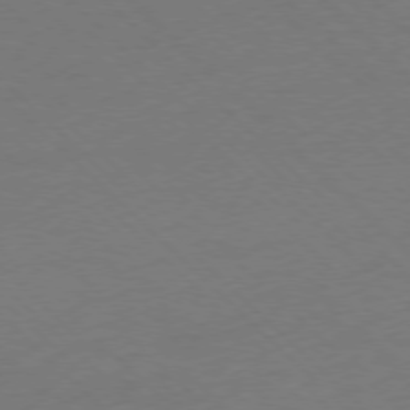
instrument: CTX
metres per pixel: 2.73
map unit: Ap
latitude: -77.6155
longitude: -92.2522
